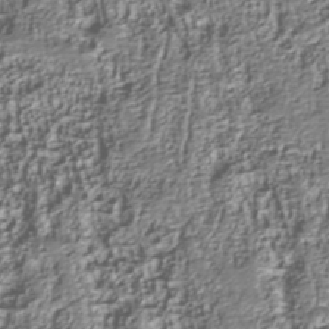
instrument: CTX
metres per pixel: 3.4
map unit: Nhu
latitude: -40.3873
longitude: -86.1767
